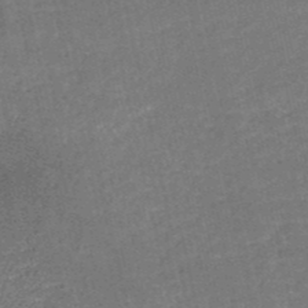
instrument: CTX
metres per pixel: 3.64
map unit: HNb
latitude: -51.1053
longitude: -49.2348
